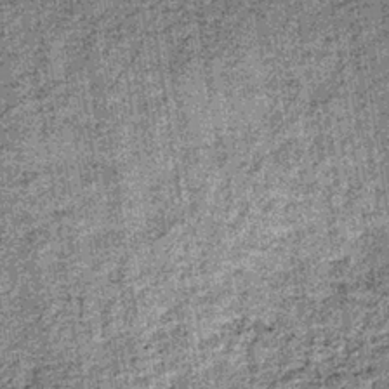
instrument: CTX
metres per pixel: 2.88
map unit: lHb
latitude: -36.4818
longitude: 64.5385
